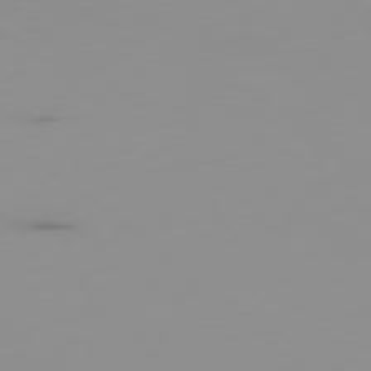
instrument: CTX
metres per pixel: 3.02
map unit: Ap
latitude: -79.2376
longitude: -70.4601
